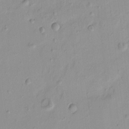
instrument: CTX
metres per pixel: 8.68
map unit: HNhu
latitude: -4.6140
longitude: 14.0472
